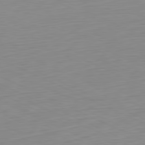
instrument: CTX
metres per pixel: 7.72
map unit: Ap
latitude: -81.0298
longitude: -60.1389
